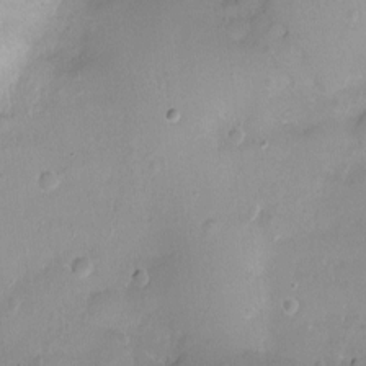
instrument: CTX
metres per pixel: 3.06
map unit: Ht
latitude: -8.7274
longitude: -21.0459
